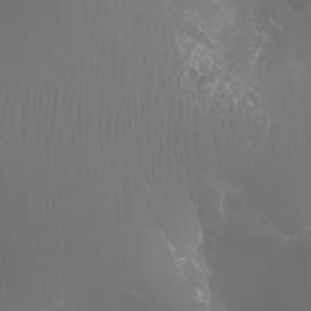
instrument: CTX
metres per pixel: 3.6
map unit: Htu
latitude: -12.9542
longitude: -47.8017
